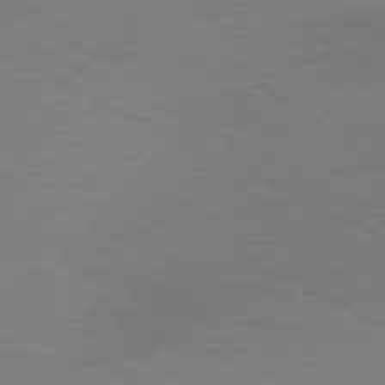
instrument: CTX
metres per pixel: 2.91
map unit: Ap
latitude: -77.0109
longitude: -74.4790
